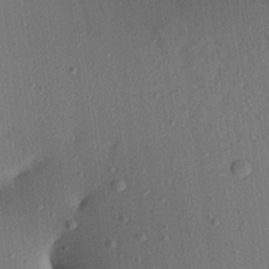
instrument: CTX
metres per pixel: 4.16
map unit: Aa
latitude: 21.8206
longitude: -147.4049
